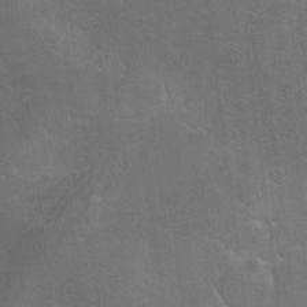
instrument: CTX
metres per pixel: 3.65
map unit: Ht
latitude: -7.5966
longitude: -36.5168
